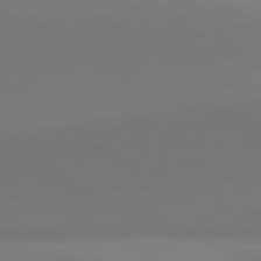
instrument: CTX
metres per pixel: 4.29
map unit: lApd
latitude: 81.4048
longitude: 145.4454
